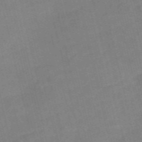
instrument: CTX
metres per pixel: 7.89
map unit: Nve
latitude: -58.4628
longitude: 50.9920
